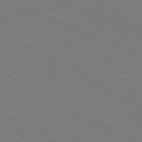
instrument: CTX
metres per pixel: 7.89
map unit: Hpe
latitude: -81.7667
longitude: 16.9731
